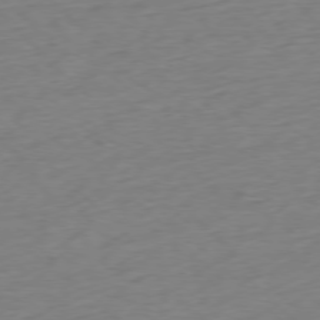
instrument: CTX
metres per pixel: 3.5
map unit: Ap
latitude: -77.4076
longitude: -92.0444
